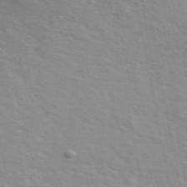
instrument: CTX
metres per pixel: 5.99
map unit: ANa
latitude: 51.1970
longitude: -70.9325
